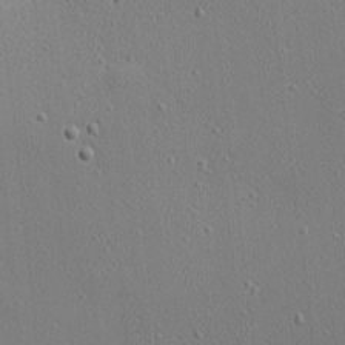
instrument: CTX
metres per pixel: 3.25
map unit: Nhu
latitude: 0.7813
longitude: -77.9528
